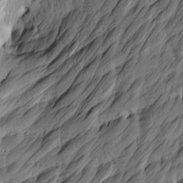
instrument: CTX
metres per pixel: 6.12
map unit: Htu
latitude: -3.6721
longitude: -175.7450
